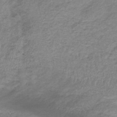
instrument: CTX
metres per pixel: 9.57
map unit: HNb
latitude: -33.8045
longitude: 60.7274
